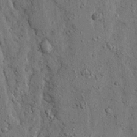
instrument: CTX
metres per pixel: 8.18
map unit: Ave
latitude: 23.8016
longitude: -133.8205
